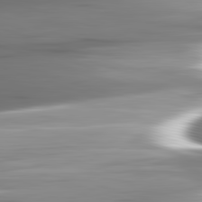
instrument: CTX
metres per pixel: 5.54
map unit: lApd
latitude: 82.7435
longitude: -141.2914
